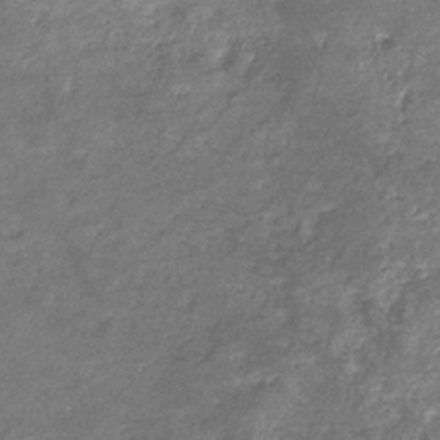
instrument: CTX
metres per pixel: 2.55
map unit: eHb
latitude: -34.1039
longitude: 73.7666
